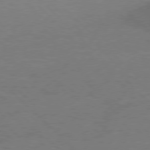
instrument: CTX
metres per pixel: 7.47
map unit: Hpe
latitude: 76.8947
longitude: -156.7813
